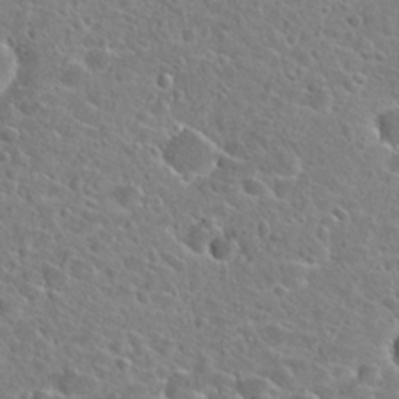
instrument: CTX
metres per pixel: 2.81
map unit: Hto
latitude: 24.6679
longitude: -46.4601
